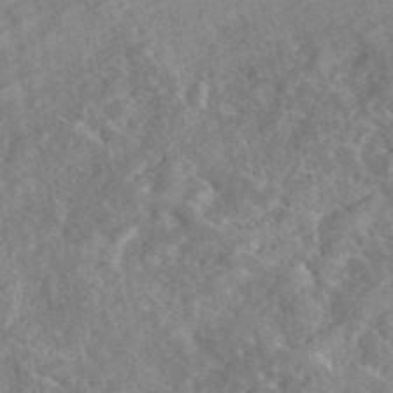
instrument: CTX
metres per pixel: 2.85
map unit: eAb
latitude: 45.5749
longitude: 127.5966
